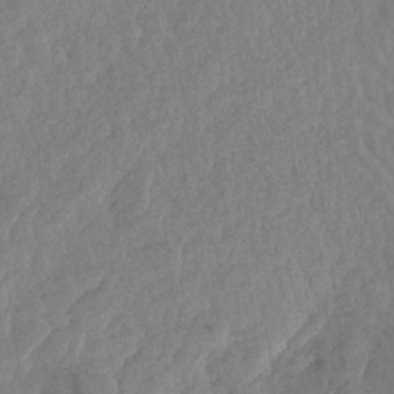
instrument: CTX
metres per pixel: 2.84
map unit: Aa
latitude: 18.4034
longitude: -144.2522
